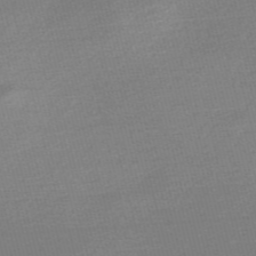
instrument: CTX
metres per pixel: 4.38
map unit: Nve
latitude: -56.9730
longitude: 61.3510
